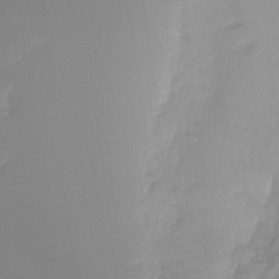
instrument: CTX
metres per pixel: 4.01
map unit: Ht
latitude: -14.0472
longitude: -50.8569
